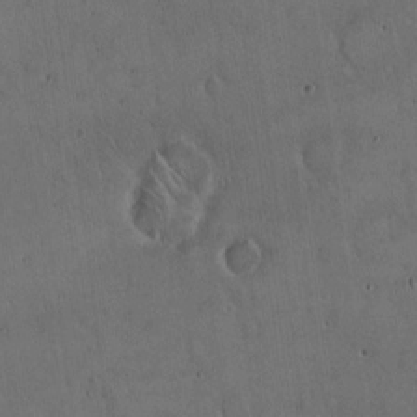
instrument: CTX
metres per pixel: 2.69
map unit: Hto
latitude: 17.0270
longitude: -59.3860
